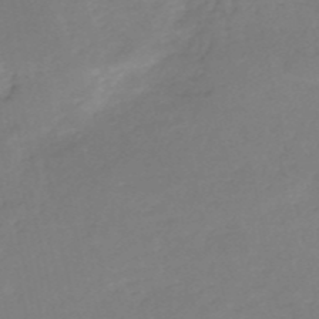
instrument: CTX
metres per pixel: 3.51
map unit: eHh
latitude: -52.9163
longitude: -25.3481
